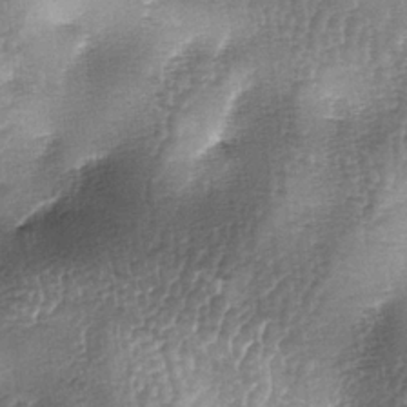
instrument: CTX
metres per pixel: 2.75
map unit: lAa
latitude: -6.0283
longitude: -128.1956
